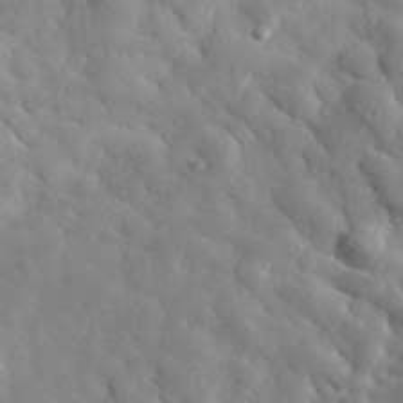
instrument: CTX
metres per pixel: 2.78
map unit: lHvf
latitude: 35.4237
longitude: -86.7624
